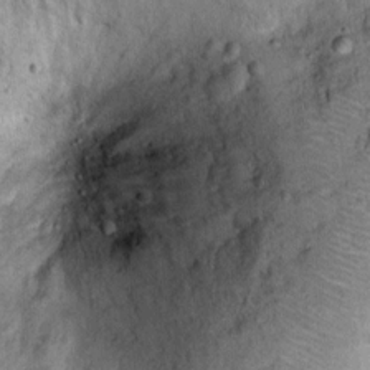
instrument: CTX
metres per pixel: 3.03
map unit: Ht
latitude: 10.1389
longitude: -37.9717
